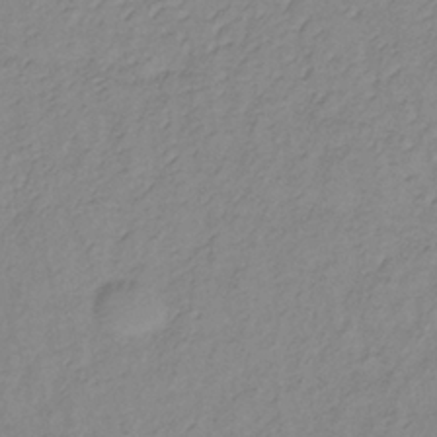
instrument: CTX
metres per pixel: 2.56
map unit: lHb
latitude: -35.4454
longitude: 71.7856
